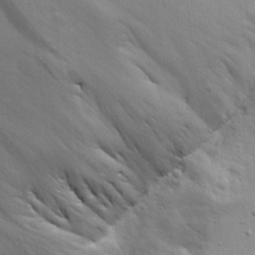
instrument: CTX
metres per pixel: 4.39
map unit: Aa
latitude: 18.2522
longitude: -125.6316
